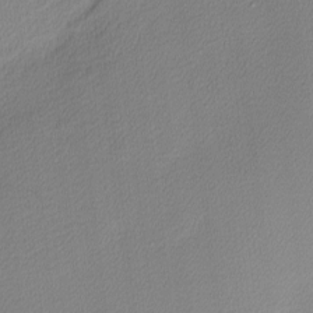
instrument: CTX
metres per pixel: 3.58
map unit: Nhu
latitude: 0.6490
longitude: -78.3656
